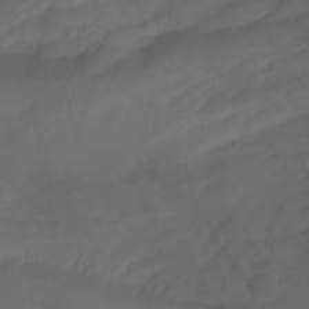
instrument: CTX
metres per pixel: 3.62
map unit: Aa
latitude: -10.9542
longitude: -68.7813
